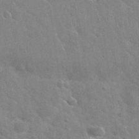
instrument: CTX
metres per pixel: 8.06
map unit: Nhu
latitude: 31.7072
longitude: -54.0255
